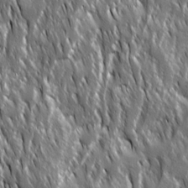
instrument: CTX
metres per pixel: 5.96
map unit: Ave
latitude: 15.3293
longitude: -133.6883
